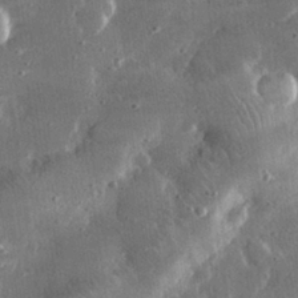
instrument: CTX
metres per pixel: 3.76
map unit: lHvf
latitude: 31.3482
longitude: -91.3671
